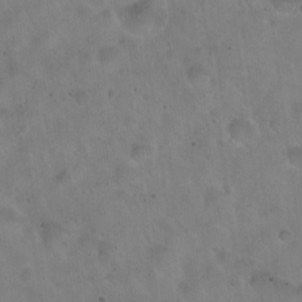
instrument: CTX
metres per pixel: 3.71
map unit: Hto
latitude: 22.4601
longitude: -54.2711
